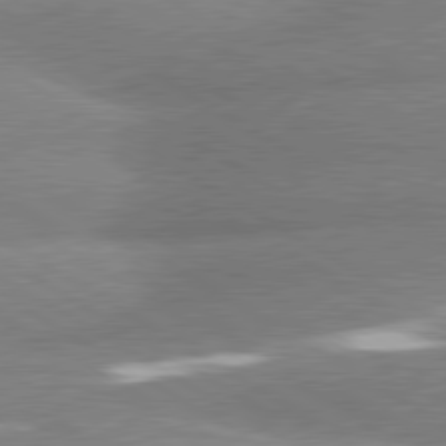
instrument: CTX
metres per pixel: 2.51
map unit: lApd
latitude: 80.5924
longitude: -162.0633
